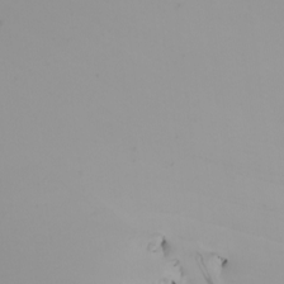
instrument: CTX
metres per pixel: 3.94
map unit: Nhu
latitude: -5.8989
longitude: -96.1956
